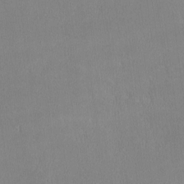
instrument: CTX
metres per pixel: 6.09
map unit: lHvf
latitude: -12.4062
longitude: -100.1767
